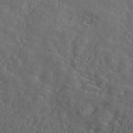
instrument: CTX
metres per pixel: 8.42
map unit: ANa
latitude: 44.2522
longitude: -85.2537
